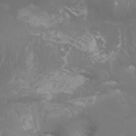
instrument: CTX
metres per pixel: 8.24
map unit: Aa
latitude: -6.1039
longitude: -72.3279
